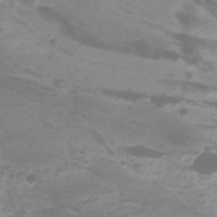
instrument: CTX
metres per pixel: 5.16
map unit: Nhu
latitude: -10.3495
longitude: -75.3293
